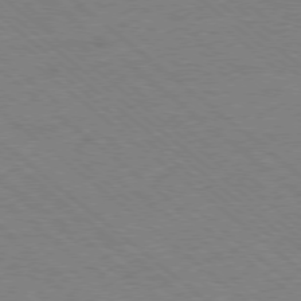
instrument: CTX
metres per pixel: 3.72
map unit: Ap
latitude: -78.3117
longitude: -83.8394
